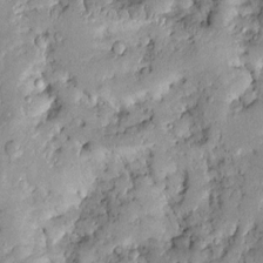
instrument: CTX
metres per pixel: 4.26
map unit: Htu
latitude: -0.2173
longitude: 149.5210
